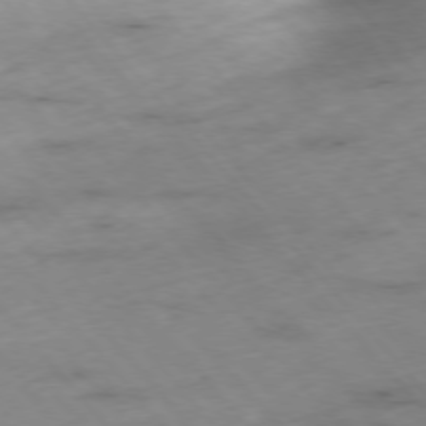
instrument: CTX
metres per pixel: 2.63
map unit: Hpe
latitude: -76.3306
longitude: -17.8583
